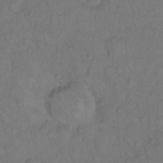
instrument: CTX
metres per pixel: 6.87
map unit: Hto
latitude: 12.9325
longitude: -57.1025
